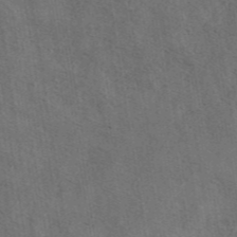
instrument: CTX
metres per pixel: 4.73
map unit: ANa
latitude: 42.8947
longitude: 13.8611
